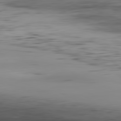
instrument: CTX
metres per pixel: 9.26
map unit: Hpe
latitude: -81.8800
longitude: 16.0661
